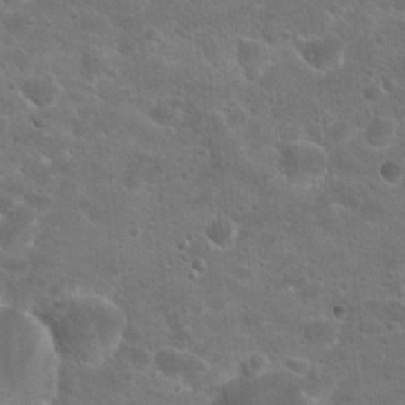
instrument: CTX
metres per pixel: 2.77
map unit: Hto
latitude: 19.3481
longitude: -36.9703
